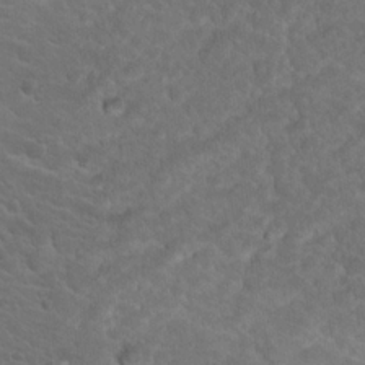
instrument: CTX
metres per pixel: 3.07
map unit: Hto
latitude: 18.4223
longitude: -33.2726
